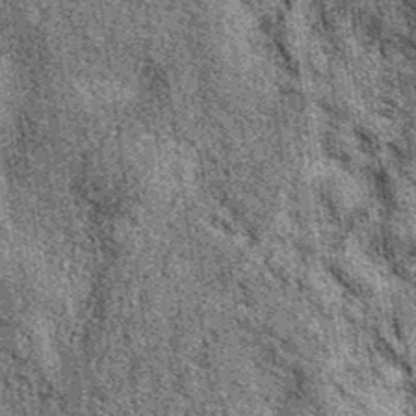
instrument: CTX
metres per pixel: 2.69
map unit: eAb
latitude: 36.7624
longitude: 107.8422
